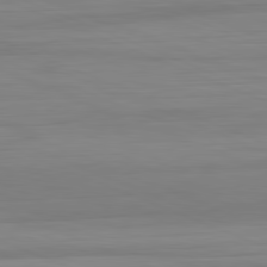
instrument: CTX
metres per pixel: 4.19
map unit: Hpe
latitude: -82.1039
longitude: 20.6518
